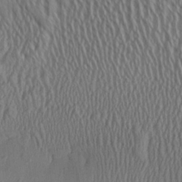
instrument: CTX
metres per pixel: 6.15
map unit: Aa
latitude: 25.3103
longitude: -136.0255
